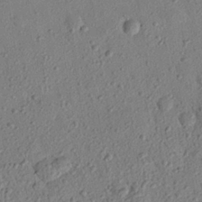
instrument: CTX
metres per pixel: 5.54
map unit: eHh
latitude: 26.0633
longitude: -77.0836
